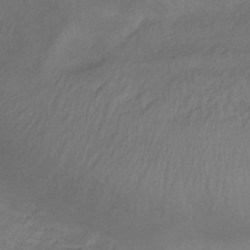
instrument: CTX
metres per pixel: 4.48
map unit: eHb
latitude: -32.7464
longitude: 71.2376
